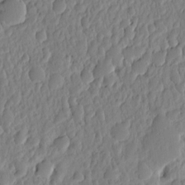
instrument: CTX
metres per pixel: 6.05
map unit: eHh
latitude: -1.6155
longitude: 14.7652
